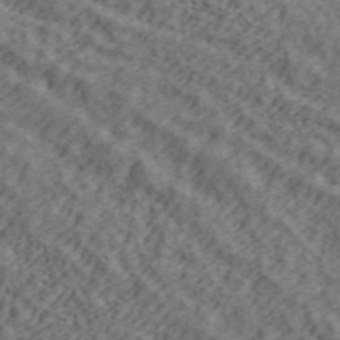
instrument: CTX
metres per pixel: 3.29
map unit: ANa
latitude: 45.1403
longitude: 45.1431
